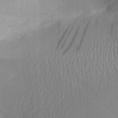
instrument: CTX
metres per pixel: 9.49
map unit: Aa
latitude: 28.6679
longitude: -138.4979
